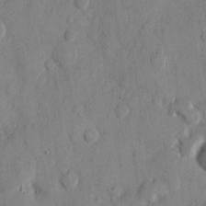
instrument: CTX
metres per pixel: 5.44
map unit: eHh
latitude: 12.0444
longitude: -68.9703
